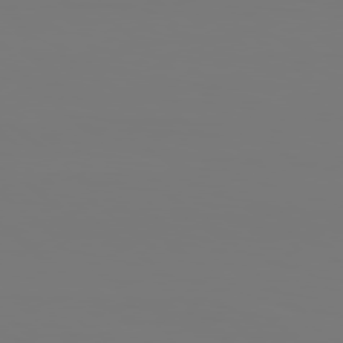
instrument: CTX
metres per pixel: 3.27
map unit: Hpe
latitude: 78.7624
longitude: -137.3860
